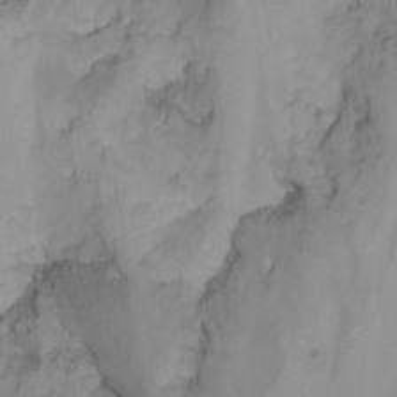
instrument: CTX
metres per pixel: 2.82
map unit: Nhu
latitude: -11.8800
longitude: -48.4601
